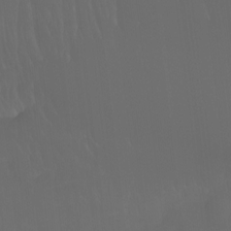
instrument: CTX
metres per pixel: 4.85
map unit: Ht
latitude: -4.7841
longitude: -62.2901
